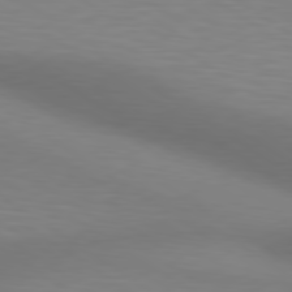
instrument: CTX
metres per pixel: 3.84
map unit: lApd
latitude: 80.3278
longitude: 121.3320
